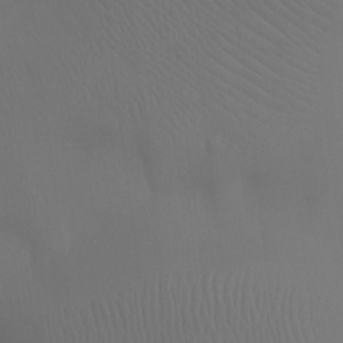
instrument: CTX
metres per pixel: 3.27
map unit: Ht
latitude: -12.1417
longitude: -44.6868
